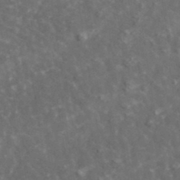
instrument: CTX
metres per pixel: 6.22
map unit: lHvf
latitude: 37.4616
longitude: -89.7639
